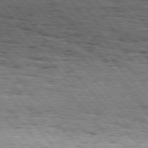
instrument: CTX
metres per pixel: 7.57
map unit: Hpe
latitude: 75.9339
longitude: -153.6694
